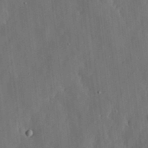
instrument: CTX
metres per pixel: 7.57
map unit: lHvf
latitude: 19.3103
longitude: -113.1592
